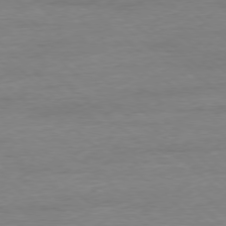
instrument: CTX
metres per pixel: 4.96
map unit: Ap
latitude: -78.1228
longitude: -97.5560
